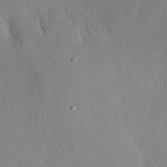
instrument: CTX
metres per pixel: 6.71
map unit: Nhu
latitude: 27.2159
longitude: -71.8961
